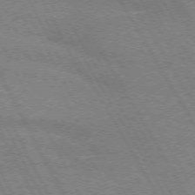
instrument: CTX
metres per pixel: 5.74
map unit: lApd
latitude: 71.8394
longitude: -56.0633
